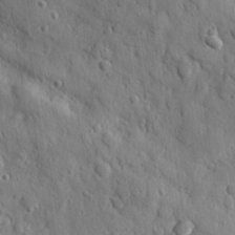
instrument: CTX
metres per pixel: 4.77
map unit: eHh
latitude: 27.7072
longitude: -76.2522
